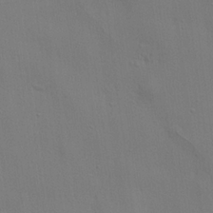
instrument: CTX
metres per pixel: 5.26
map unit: lHvf
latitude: 22.4412
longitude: 141.2754
